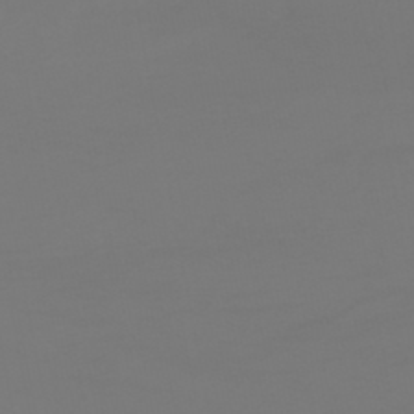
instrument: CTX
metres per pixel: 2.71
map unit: HNhu
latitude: -46.9919
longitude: 90.7652
